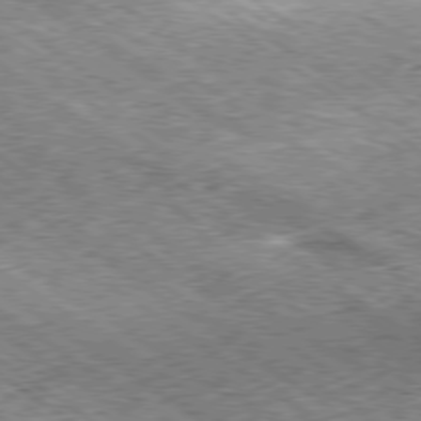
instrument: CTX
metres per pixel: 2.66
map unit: Hpe
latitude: -79.4832
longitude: 7.6722
